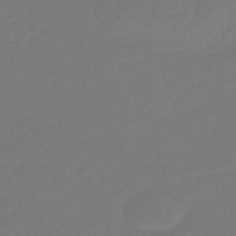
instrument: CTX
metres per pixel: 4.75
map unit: eHb
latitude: -47.2943
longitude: 88.4629
